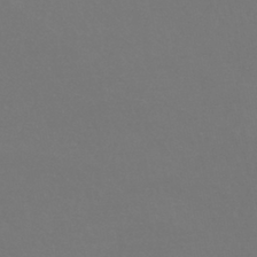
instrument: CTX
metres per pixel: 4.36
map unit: HNhu
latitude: -42.5195
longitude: 94.1416
